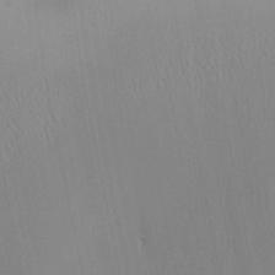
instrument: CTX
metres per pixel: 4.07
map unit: HNhu
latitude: 6.6868
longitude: 1.8045
